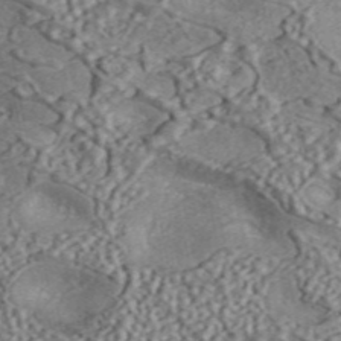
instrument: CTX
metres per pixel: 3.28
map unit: ANa
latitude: 45.4615
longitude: 46.4818
